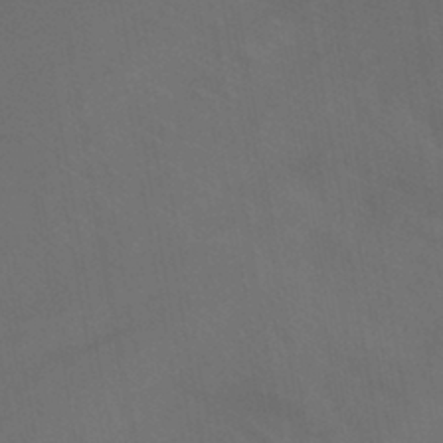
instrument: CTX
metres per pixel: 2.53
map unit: lHb
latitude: -41.7100
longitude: 77.1053
